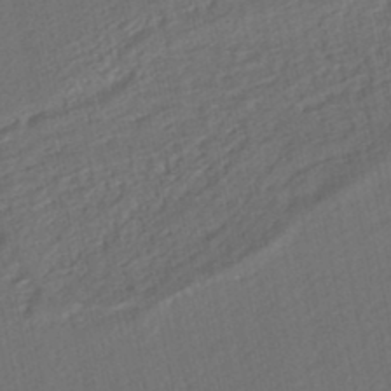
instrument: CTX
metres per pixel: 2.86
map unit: HNhu
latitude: -45.9367
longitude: 102.0283
